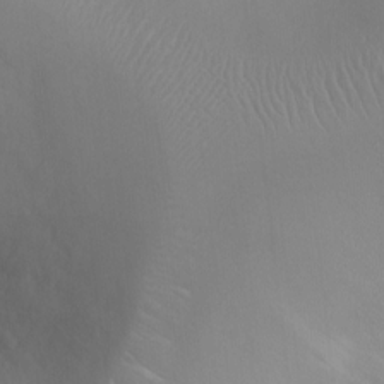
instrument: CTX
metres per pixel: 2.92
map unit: Ht
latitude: -0.5952
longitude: -16.2712
